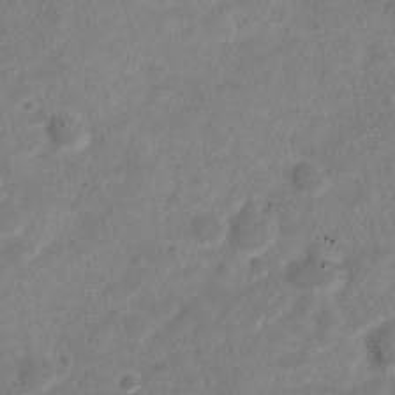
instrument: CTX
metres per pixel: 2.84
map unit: Nve
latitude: -22.4062
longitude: 104.9164
